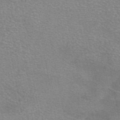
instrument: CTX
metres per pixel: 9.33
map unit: eAb
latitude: 46.3468
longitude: 102.0094
